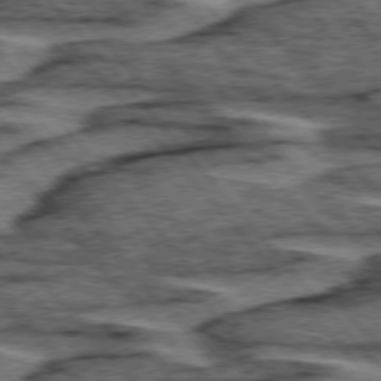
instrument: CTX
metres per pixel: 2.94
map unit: lApd
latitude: 75.7639
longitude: -76.9702
